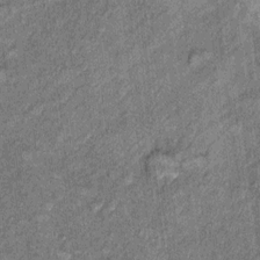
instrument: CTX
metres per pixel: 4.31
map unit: Ht
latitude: 8.5735
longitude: -37.4615
